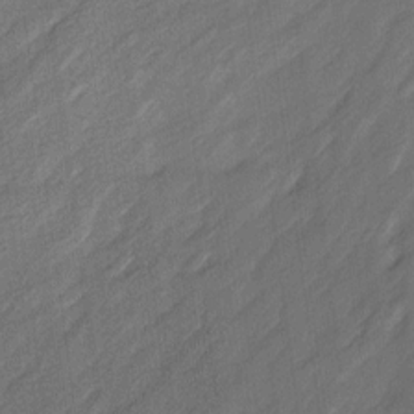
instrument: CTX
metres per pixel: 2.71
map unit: Ave
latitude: 16.2712
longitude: -136.1578
